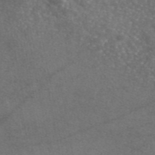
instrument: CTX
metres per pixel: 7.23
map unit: eAb
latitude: 46.4790
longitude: 110.8408
